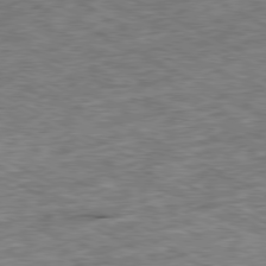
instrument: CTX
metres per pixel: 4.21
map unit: Ap
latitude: -79.7099
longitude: -67.9717
